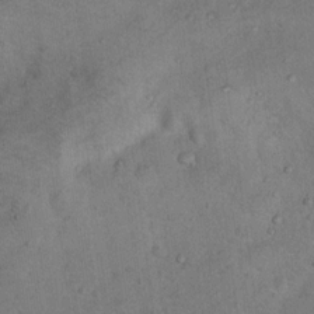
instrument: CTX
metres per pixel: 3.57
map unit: Nhu
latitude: 13.1592
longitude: -27.3293
